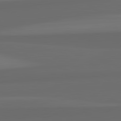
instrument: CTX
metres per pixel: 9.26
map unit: lApd
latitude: 82.7246
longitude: 159.9178
